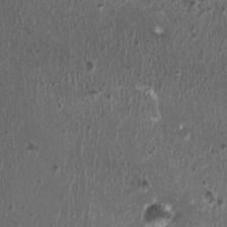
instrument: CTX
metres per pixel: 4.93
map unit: HNhu
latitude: 0.7057
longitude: 1.9179
